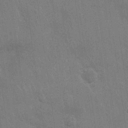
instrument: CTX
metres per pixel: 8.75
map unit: Nhu
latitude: 27.8395
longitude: -64.2334
